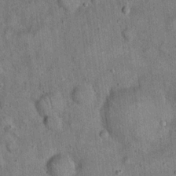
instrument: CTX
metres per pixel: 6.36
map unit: eHh
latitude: 19.8772
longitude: -60.9891
